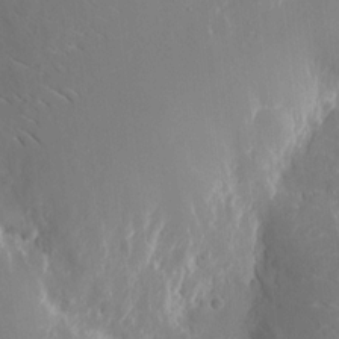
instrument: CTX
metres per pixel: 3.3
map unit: eHh
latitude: 9.5938
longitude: -70.9702
